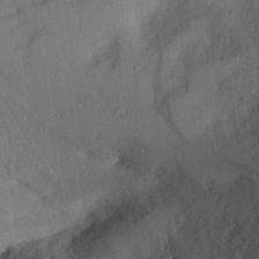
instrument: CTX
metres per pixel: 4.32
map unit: Aa
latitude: 29.3670
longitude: -145.7072
